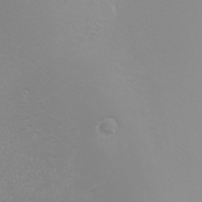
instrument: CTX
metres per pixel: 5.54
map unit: Nhu
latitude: -6.8408
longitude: -96.3845
